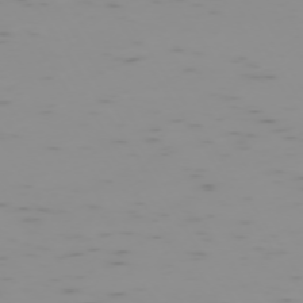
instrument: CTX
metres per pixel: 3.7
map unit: Hpe
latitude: -73.5966
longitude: 7.3698
